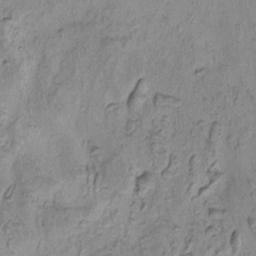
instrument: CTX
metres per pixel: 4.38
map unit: eHh
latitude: -0.9164
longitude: 16.7841
